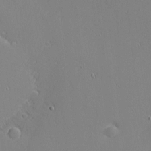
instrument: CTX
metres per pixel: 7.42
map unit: eHh
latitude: -3.5210
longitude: -80.8947
